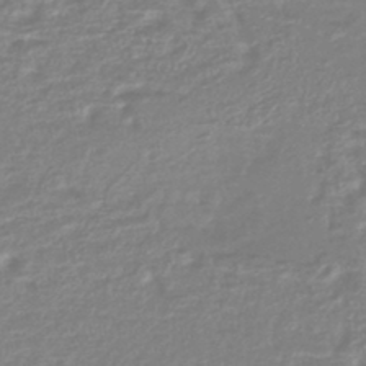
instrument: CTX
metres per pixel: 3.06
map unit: lHb
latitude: -44.4251
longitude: 68.8785
